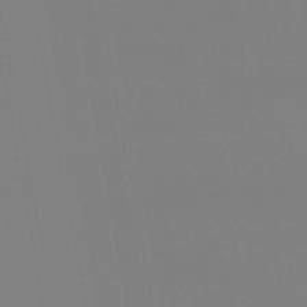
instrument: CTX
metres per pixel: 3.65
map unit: lHb
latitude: -46.4629
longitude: 69.0864
